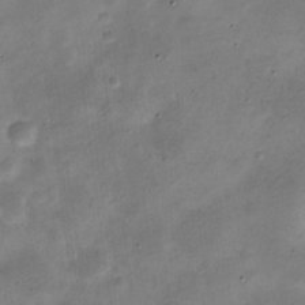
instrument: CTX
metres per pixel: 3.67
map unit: Nve
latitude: -24.0472
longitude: 106.2362
